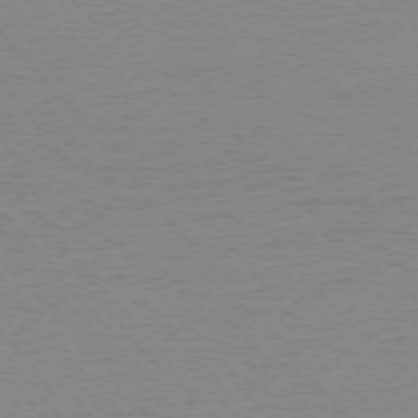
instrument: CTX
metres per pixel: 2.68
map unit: Ap
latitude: -76.4062
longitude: -93.8205
